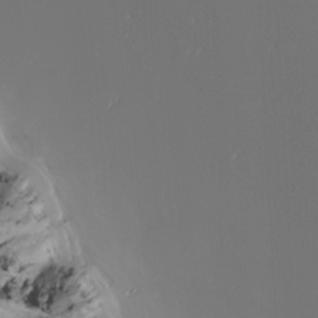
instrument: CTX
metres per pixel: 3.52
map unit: Nhu
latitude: -3.8611
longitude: -87.4426
